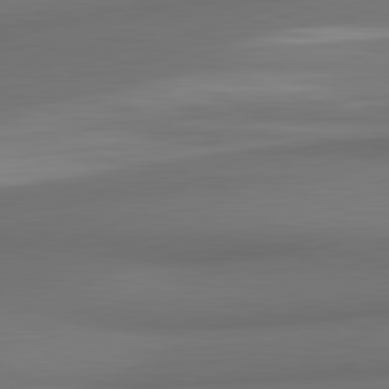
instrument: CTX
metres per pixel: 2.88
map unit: lApd
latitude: 81.9150
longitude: 170.4251
